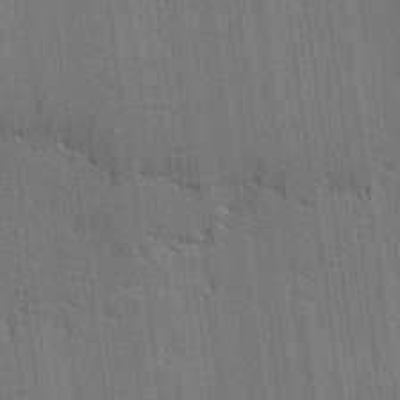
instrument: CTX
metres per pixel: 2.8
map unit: lAvf
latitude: -0.0661
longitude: -108.0822
